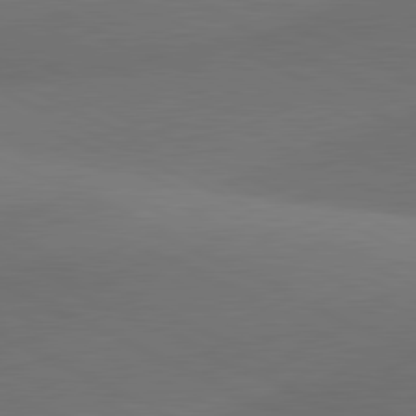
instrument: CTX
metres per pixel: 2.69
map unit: lApd
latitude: 81.1781
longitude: 128.7463
